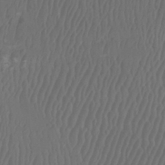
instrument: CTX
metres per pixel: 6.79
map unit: Htu
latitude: -8.0661
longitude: -75.3671
